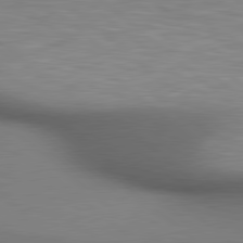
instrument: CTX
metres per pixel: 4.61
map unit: lApd
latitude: 80.1200
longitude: 119.6533
